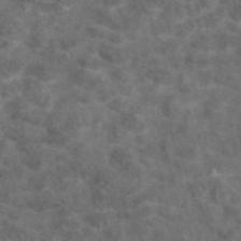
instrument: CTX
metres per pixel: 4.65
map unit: eAb
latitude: 47.9339
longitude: 109.4076
